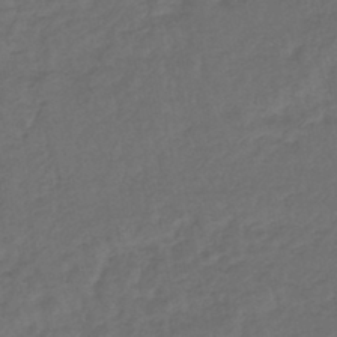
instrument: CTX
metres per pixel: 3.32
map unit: lHb
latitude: -43.4454
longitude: 64.6330
